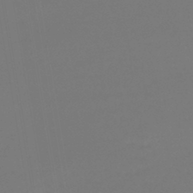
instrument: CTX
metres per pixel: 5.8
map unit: lHb
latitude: -43.1998
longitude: 59.5399
